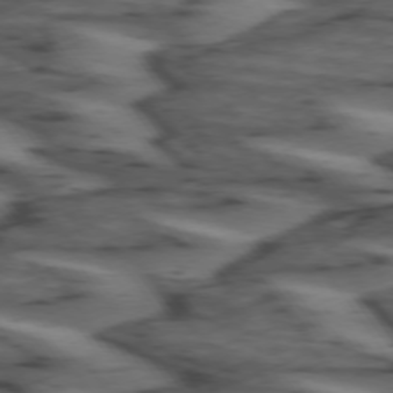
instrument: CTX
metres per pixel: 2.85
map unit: lApd
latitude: 74.0444
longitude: -71.8772
